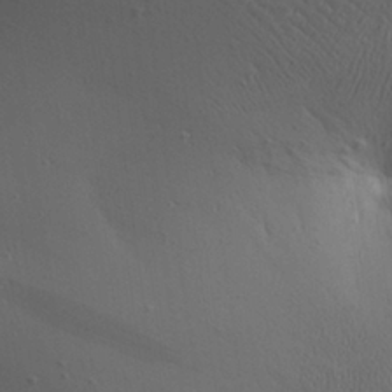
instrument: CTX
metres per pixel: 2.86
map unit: Aa
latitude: 25.6504
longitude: -143.9906
